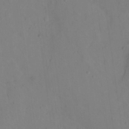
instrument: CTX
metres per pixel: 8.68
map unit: Nhu
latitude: 13.6505
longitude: -36.4979
